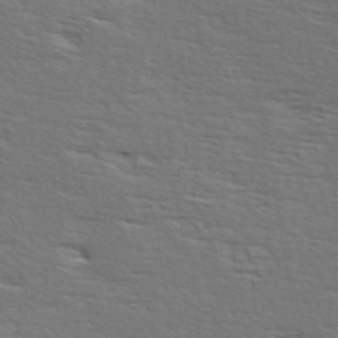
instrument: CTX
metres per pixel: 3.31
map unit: Hve
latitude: 24.1955
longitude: -97.8583
